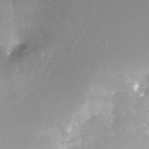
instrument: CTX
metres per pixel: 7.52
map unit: Nhe
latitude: -28.1984
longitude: -109.8394
